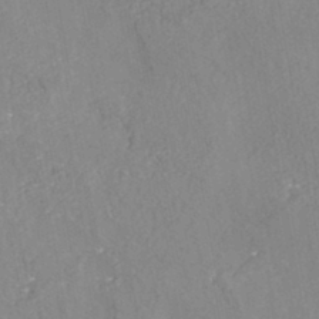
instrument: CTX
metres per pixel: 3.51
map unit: HNhu
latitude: -43.8044
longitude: 102.0094
